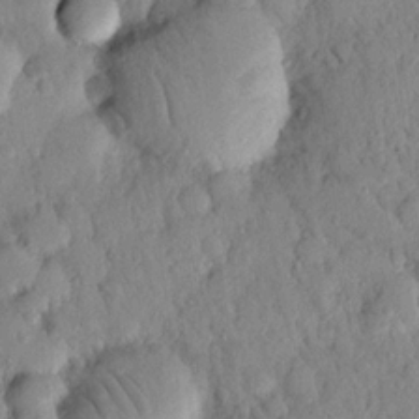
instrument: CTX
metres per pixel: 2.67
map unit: Nhu
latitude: 21.9717
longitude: -77.1025
